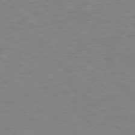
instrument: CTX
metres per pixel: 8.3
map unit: Ap
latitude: -78.3495
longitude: -68.4034
